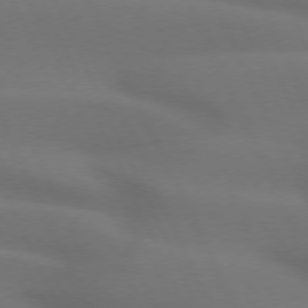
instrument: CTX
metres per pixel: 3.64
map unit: lApd
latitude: 72.8569
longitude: -48.6679
